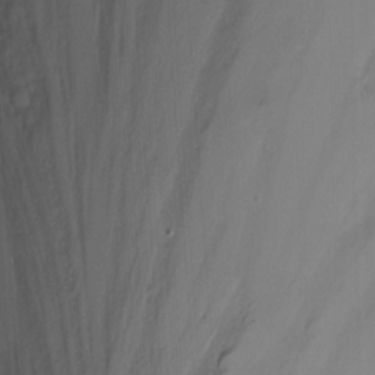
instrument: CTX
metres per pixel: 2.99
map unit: Nhu
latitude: -13.0675
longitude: -41.9717
